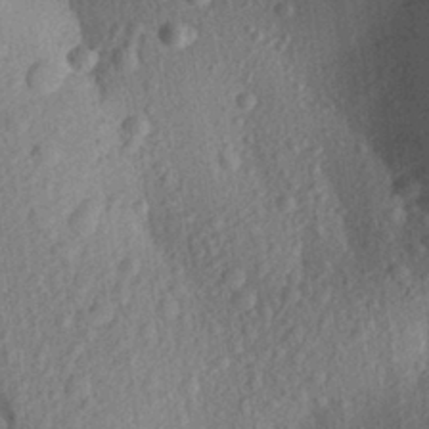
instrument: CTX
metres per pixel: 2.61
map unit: Aa
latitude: 27.5560
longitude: -145.6316
